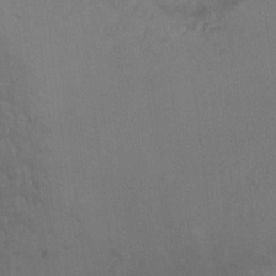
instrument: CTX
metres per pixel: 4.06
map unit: Hto
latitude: -10.5196
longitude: -38.3278
